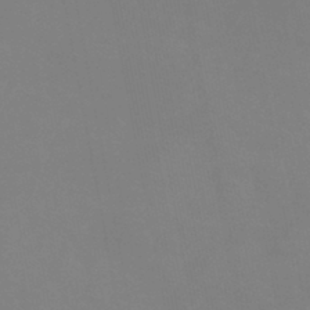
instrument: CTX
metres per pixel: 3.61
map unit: eHb
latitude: -37.9178
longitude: 74.7086
